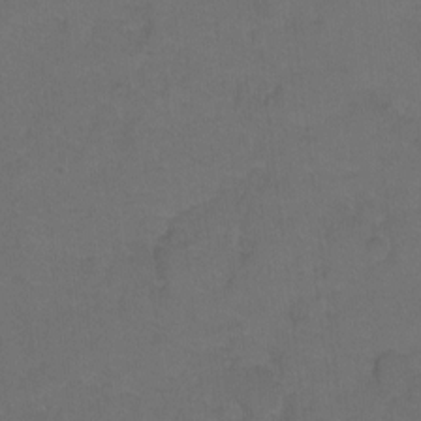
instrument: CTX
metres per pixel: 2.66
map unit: Hto
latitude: 3.6505
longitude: -32.4790
